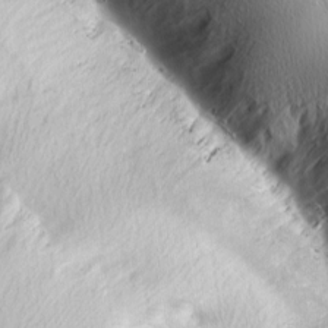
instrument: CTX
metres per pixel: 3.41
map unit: lAa
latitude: -3.6343
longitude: -129.7449
